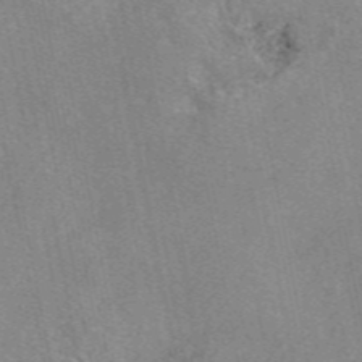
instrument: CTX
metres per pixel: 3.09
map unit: eAb
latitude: 47.1404
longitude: 108.1795
